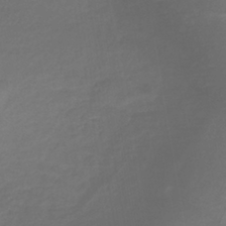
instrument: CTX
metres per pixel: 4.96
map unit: lHb
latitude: -38.1984
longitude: 72.1794
